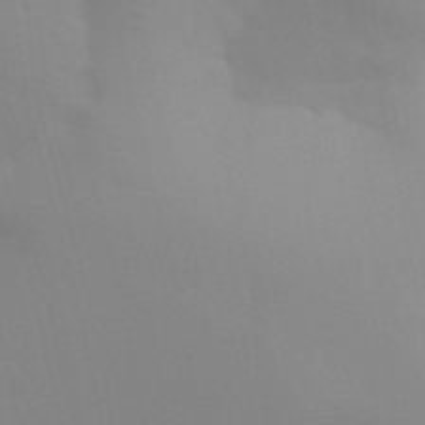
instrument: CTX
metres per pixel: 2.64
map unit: Aa
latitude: 32.4601
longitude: -145.4993
